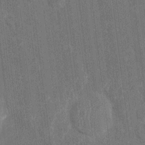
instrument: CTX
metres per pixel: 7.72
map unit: Htu
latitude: 0.9136
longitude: 147.1431
